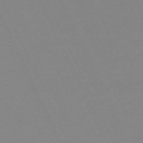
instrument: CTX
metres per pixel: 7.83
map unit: Hpe
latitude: -70.3495
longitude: 16.2362
